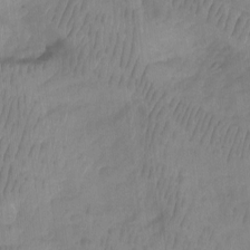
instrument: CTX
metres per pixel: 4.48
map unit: Aa
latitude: -11.8611
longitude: -68.2144
